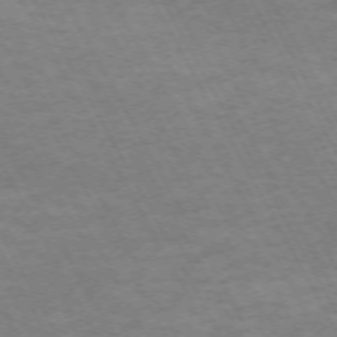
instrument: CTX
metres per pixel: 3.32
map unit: Hpe
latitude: -71.9178
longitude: 8.5763
